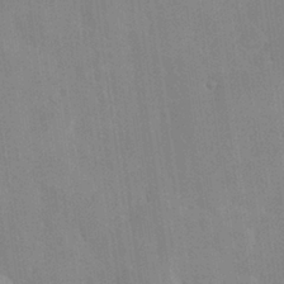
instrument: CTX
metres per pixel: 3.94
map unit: Hve
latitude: 26.1389
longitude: 150.9164
